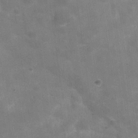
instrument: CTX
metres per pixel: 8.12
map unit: Hve
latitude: -30.9352
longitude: 93.5399
